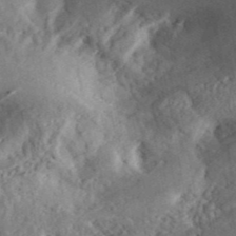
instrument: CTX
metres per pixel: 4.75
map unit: ANa
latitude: 41.4049
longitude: 50.6140
